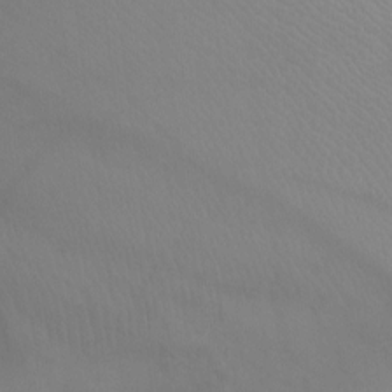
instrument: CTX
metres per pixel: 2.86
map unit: Ht
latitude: -6.7652
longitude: -33.9717
